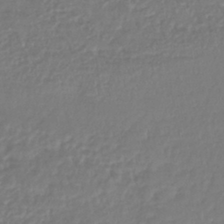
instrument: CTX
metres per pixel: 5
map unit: lHb
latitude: -41.9178
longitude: 71.6911
